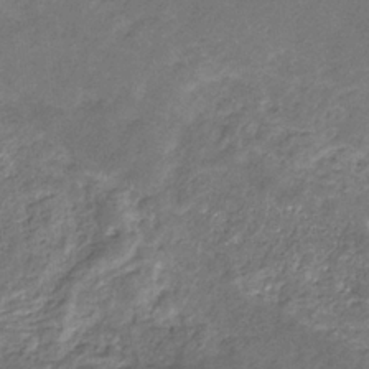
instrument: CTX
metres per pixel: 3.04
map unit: eHb
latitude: -31.2943
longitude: 68.7841
